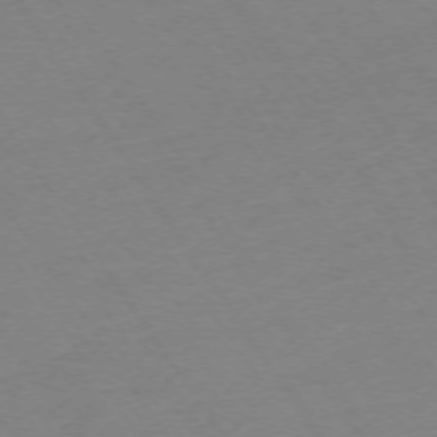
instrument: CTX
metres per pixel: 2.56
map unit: Ap
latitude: -73.7288
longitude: -85.5560
